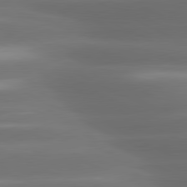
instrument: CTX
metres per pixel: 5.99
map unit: lApd
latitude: 80.8947
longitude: -141.8394
